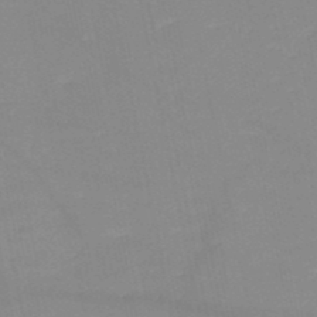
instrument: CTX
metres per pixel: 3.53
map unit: HNb
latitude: -49.6722
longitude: -40.3656
